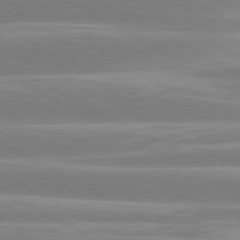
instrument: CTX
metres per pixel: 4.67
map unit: lApd
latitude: 80.6868
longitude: -129.2537
